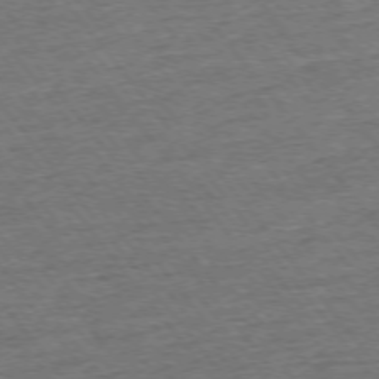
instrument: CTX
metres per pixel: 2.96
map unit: Ap
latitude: -75.4644
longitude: -88.3846
